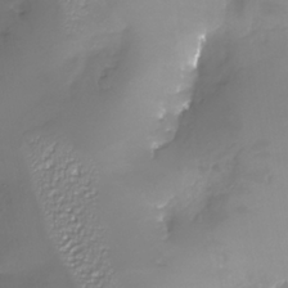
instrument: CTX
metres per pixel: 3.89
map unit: Nhu
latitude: -26.2550
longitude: -58.2334
